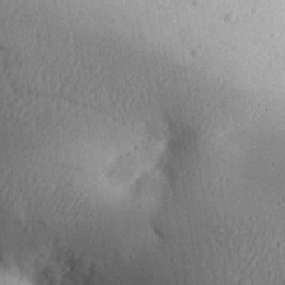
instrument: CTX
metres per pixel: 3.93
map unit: Aa
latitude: 31.9151
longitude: -144.3467
